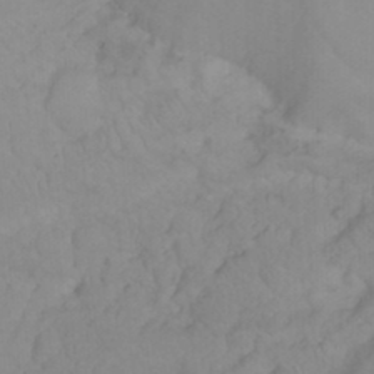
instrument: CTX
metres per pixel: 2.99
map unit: Nhu
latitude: 23.3859
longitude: -63.4238
